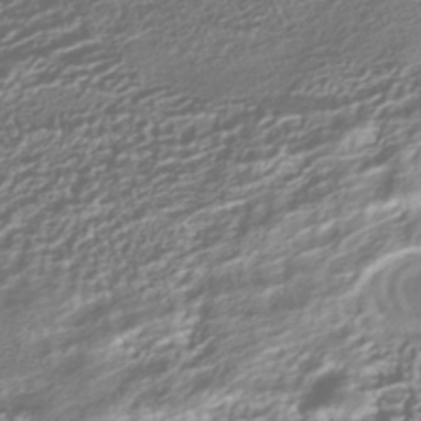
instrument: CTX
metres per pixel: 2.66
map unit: HNhu
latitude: -41.9178
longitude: 98.8597
